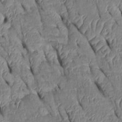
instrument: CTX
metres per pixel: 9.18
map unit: Htu
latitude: 1.4615
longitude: 148.6708
